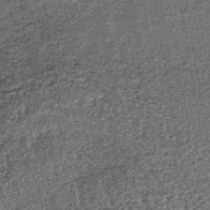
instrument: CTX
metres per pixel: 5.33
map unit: lHb
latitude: -38.5573
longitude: 65.9745
